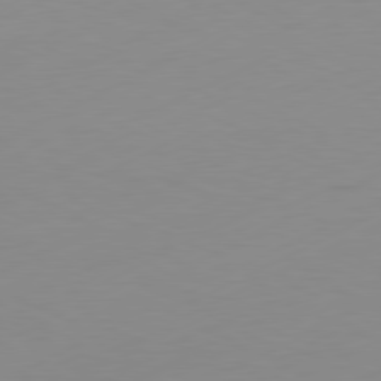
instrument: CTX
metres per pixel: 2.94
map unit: Ap
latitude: -81.1809
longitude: -84.1767
